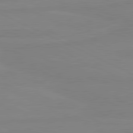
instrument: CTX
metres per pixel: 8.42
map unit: lApd
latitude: 81.2726
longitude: -177.7071
